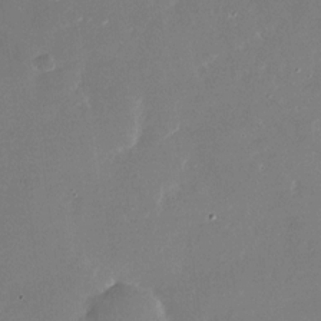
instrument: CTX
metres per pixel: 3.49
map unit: Nhu
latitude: -27.3887
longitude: -73.2537
